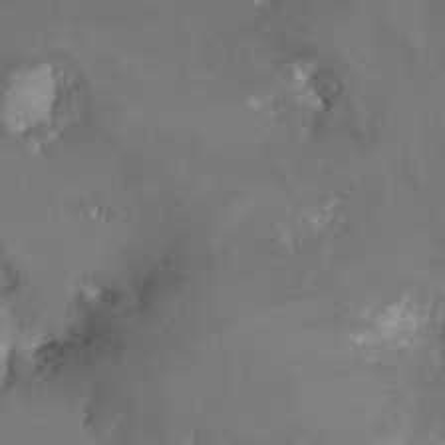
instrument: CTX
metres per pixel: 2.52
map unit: Nhu
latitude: 29.8772
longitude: -51.2159
